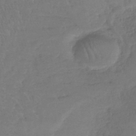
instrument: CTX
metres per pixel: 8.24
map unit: lHb
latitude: -39.7100
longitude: 68.3117
